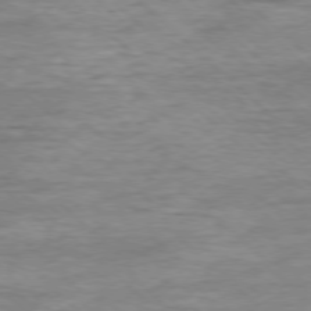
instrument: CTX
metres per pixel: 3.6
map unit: Ap
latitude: -78.1228
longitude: -88.5168
